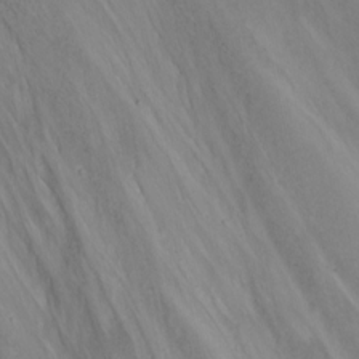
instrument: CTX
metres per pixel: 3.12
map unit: Nhu
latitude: -8.4062
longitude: -66.9324
